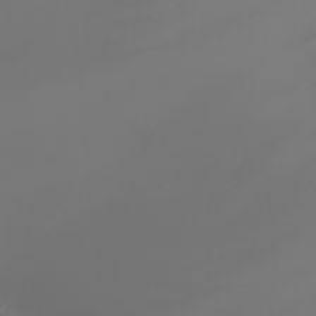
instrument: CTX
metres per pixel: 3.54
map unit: Nhu
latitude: -7.3698
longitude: -85.1781
